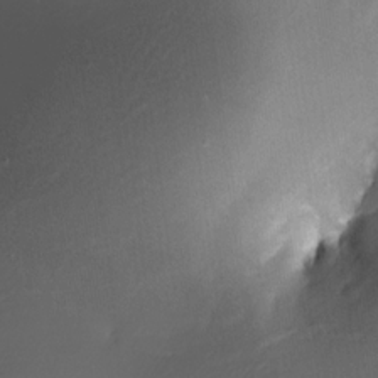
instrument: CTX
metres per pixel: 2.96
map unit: Nhe
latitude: -32.5763
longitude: -116.6868
